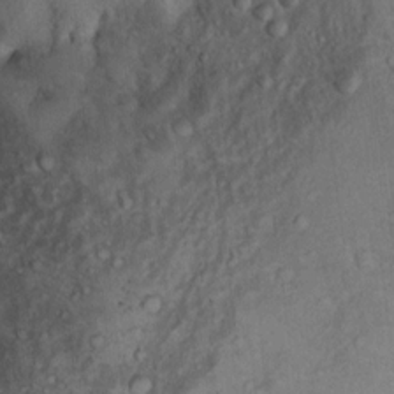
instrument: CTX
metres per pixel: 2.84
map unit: Ht
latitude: 12.4223
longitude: -39.0647
